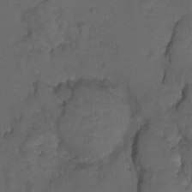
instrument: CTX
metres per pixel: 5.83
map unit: Hto
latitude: 4.9325
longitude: -32.6302
